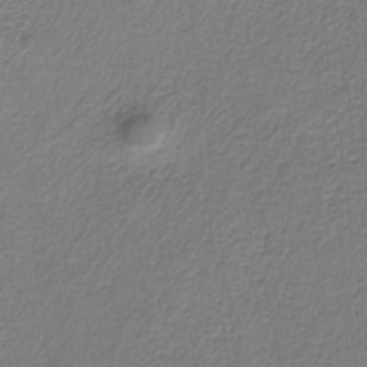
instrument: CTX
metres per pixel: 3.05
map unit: eAb
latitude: -37.4454
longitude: 52.6518
